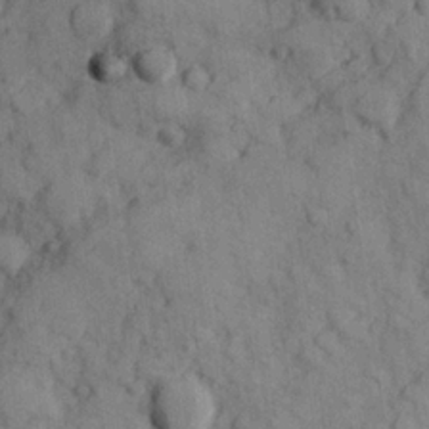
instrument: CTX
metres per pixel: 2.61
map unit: Hve
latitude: 25.2159
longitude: 147.7666
